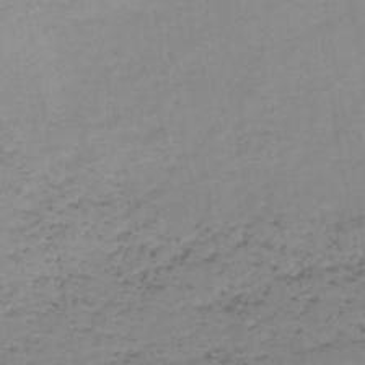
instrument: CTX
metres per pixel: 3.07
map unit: HNb
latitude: -46.0283
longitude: -39.2726
